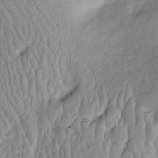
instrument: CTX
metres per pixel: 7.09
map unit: Htu
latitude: -5.9556
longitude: 152.5195
